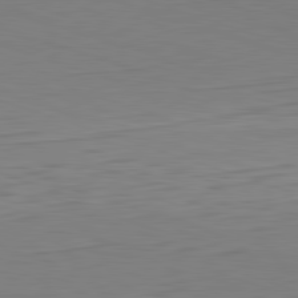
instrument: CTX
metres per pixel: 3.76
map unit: Hpe
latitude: -82.4629
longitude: 10.9920
